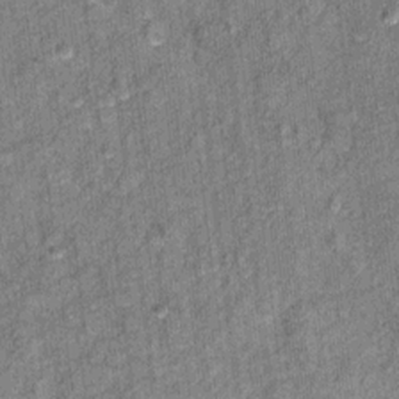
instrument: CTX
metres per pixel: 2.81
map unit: Ht
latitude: 11.0836
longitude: -38.1767
